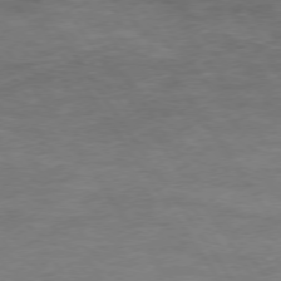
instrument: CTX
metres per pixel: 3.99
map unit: Hpe
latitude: 73.9339
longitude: -142.6113
